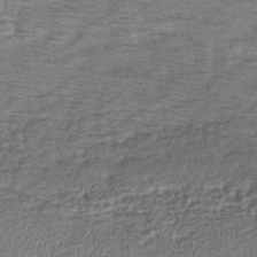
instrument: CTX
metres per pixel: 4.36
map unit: eHb
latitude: -39.5399
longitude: 80.7086
